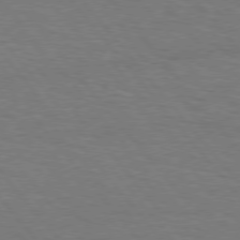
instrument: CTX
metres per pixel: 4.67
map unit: Hpe
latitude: 75.8772
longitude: -137.3671
